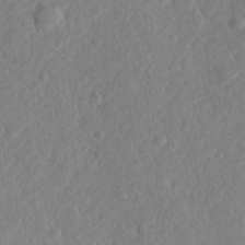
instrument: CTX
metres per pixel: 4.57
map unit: lHvf
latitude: 24.1199
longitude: 143.9745
